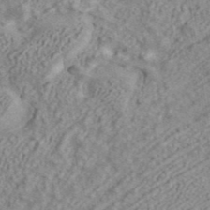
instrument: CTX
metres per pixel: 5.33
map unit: ANa
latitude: 42.1389
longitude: 17.8423
